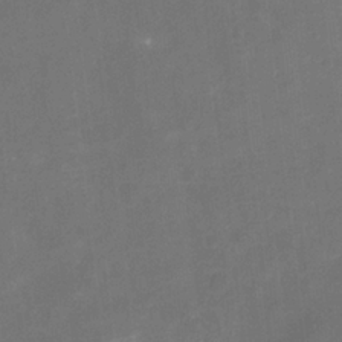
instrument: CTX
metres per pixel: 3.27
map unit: Nhu
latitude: -17.3510
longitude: -56.4789
